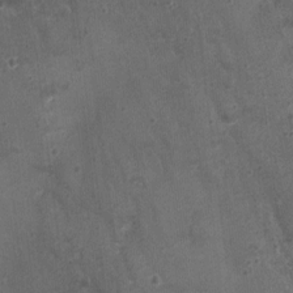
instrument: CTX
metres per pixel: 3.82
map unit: Nhu
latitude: 2.0633
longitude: -16.1577
